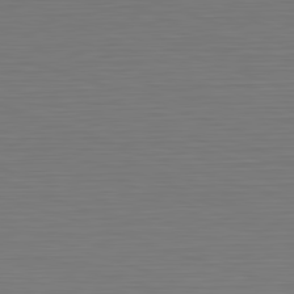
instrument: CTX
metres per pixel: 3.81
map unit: Hpe
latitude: -82.4818
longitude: 10.5385
